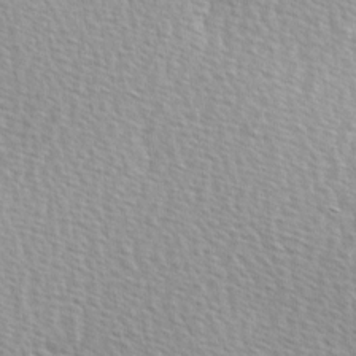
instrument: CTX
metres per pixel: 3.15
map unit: Hve
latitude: 2.4790
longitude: -121.8395
